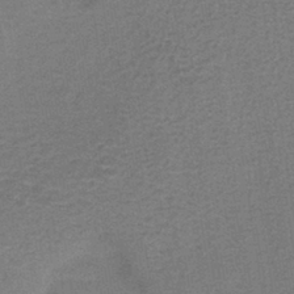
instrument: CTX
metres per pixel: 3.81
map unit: lHb
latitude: -37.3320
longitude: 61.0298
